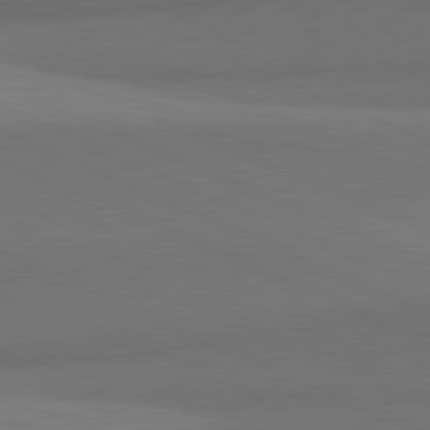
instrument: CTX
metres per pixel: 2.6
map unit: lApd
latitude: 81.7827
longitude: 153.4643
